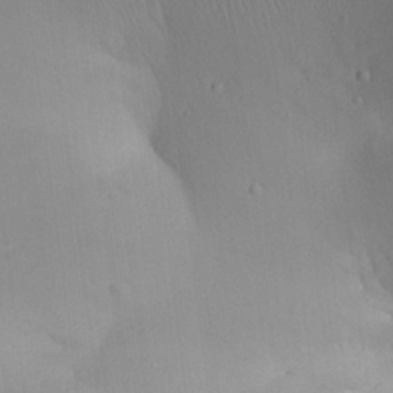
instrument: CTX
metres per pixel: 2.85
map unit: Aa
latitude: 24.7435
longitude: -136.5168
